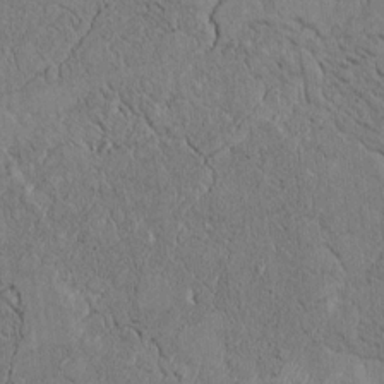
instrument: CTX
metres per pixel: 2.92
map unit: Htu
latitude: 4.2145
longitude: 151.6722
